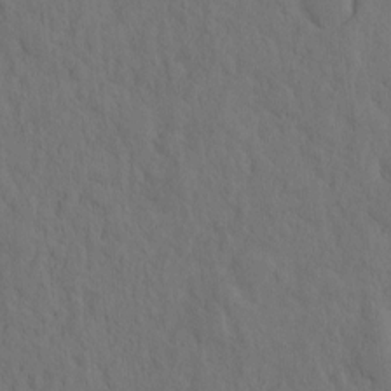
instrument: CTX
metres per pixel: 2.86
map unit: eHh
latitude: -2.2361
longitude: 18.0283
